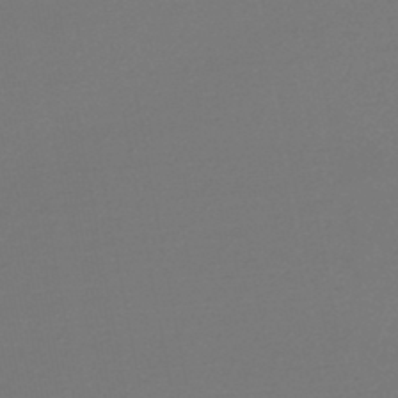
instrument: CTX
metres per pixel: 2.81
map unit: lHb
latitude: -45.7289
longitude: 68.7463
